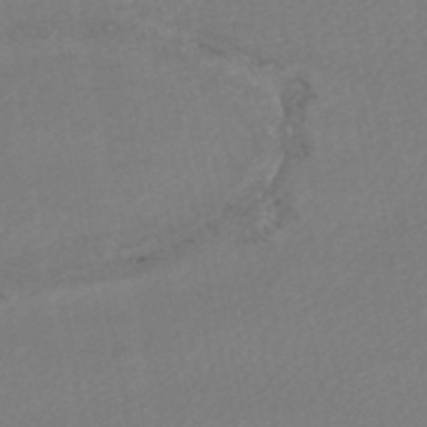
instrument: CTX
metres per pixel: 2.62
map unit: HNhu
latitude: -48.4062
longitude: 98.3306
